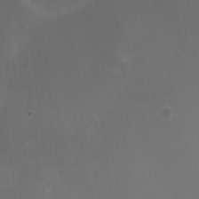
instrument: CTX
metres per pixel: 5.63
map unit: HNhu
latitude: 8.4412
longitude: -1.6127
